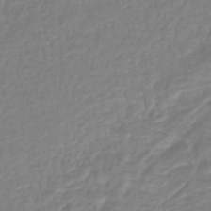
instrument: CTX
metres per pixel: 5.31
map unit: lHb
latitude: -44.5763
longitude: 65.5588
